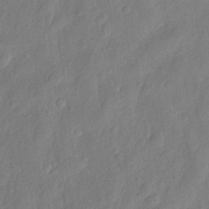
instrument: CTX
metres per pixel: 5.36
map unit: eHh
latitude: 6.9703
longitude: -75.1781
